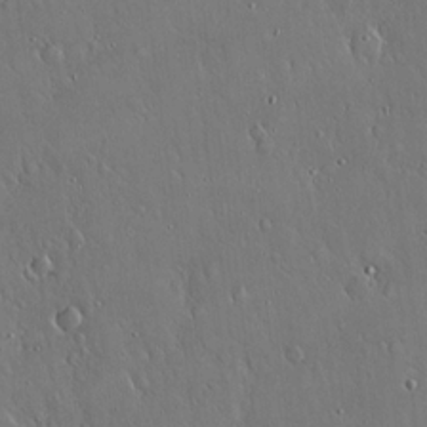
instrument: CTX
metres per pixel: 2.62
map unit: Hto
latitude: 17.8394
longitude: -58.4034
